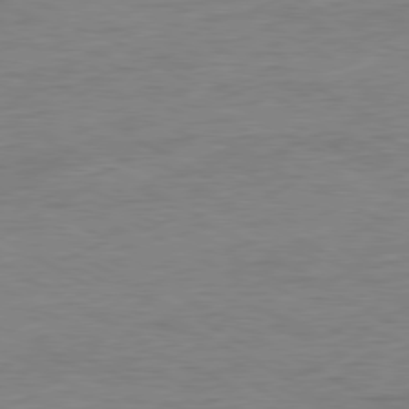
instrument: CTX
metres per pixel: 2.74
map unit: Ap
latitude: -80.5574
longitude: -86.8191
